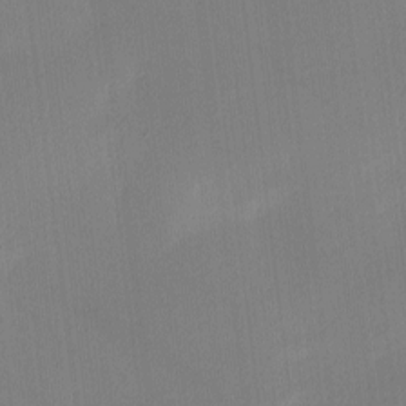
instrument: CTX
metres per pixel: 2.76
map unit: Ave
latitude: 3.3104
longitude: -113.7449
